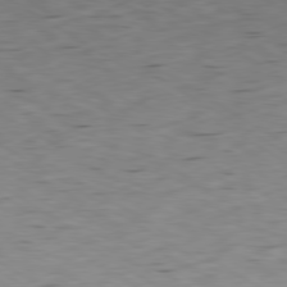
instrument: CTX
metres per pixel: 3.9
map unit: Ap
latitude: -80.0850
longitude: -100.6868
